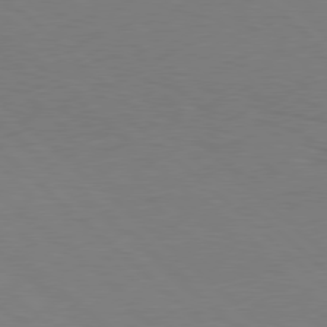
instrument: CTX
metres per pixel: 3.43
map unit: Hpe
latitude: 78.0822
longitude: -150.1200
